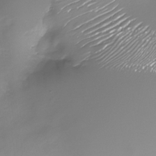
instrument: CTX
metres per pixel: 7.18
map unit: Nhu
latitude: -27.7855
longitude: -78.9136
